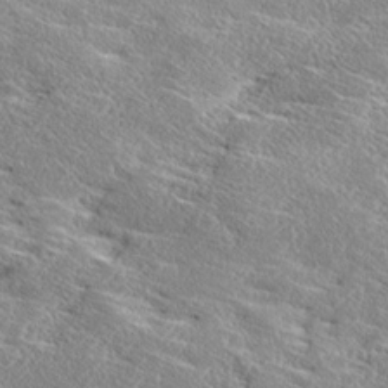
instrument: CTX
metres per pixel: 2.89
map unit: Ave
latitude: 17.4993
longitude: -137.6316
